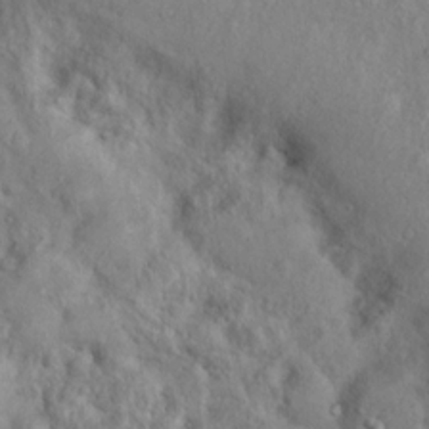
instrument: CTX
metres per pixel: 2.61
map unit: Nhu
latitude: 11.3671
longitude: -26.8569
